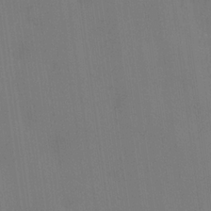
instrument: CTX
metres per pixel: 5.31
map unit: lHvf
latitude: 22.2522
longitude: 142.2172
